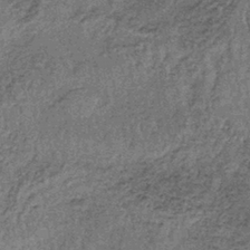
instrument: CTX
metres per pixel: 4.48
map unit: lHb
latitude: -38.7463
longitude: 65.2376
